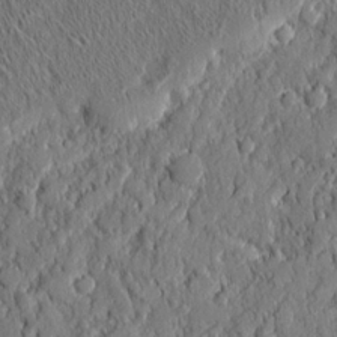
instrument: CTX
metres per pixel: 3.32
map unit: eHh
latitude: 5.8205
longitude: -76.6112
